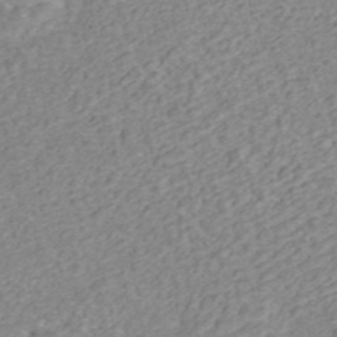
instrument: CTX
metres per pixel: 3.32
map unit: ANa
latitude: 45.0269
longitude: 24.4818
